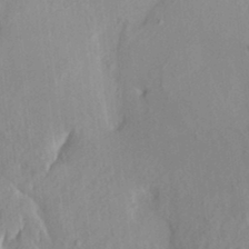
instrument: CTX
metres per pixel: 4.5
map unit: HNhu
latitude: 3.7260
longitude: 5.8044
